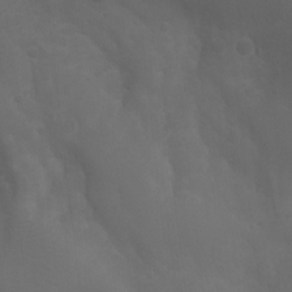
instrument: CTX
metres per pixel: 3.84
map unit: Aa
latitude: -13.1809
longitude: -68.7057
